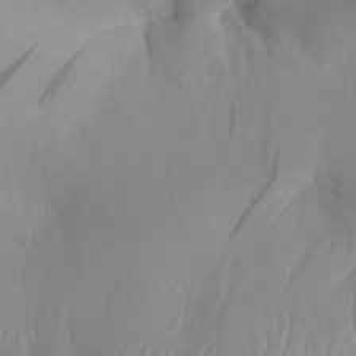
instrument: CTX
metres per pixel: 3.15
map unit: Aa
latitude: 30.7436
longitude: -141.1214
